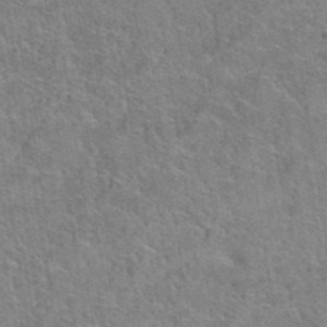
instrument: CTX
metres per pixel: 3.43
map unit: Hto
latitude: 39.0647
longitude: -42.9892
